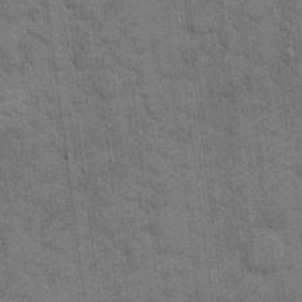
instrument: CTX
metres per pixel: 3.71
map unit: eHh
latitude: 11.8206
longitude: -65.4804
